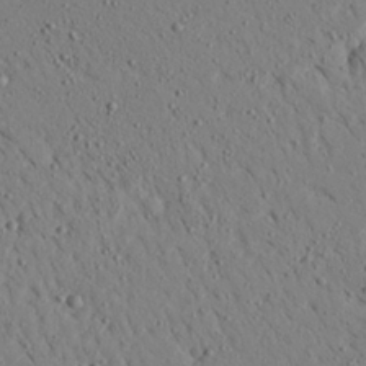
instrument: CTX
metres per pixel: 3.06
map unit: Aa
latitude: 22.5546
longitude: -140.1577
